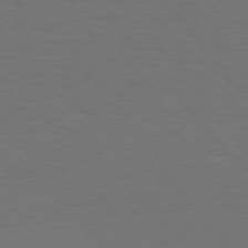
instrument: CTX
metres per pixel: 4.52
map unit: Hpe
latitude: 75.8961
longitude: -131.5749
